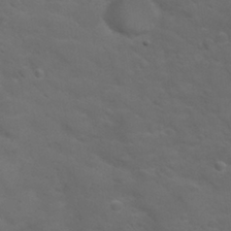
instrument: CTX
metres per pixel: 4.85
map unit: Nhu
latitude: 29.3670
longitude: -50.6868
